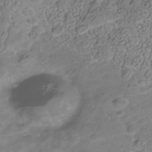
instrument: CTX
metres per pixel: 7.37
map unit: Nhe
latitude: -41.1809
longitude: -100.4412
